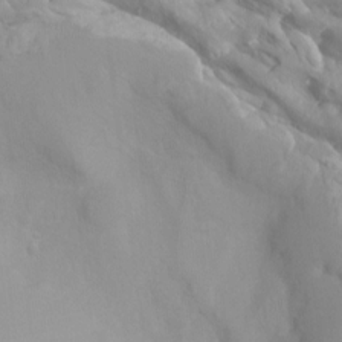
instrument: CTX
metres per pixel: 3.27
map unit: Ht
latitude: -0.4629
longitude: -18.3467
